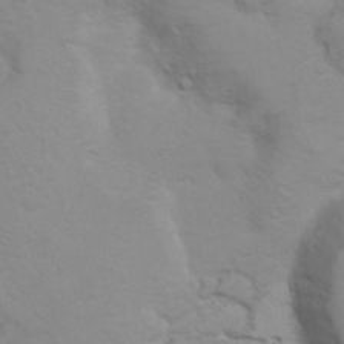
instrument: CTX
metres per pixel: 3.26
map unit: Hto
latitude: 7.4993
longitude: -31.0270
